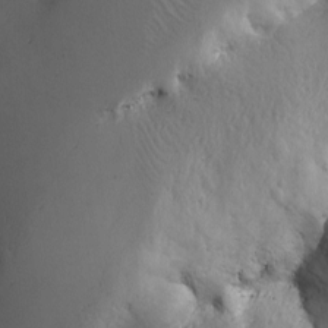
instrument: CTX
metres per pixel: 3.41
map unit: Ave
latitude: -7.3509
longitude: -119.3859
